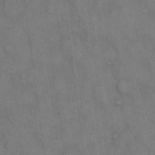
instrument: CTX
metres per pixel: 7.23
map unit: eHh
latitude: 14.5735
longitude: -62.5924
